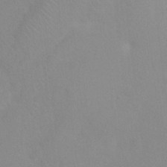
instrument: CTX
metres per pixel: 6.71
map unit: Ht
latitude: 2.8758
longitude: -25.3859
